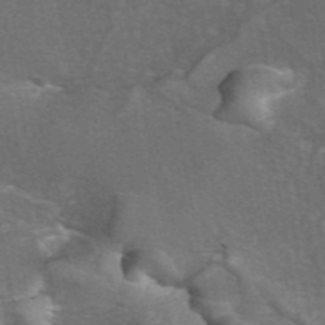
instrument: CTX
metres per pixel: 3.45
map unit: ANa
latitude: 44.9513
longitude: 30.2172
